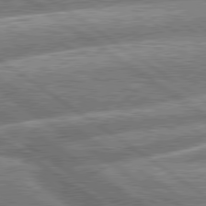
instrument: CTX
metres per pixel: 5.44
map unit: lApd
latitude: 79.8395
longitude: -158.9136
